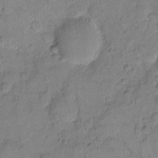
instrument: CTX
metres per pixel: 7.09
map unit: eHh
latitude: 11.3293
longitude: -64.9703
